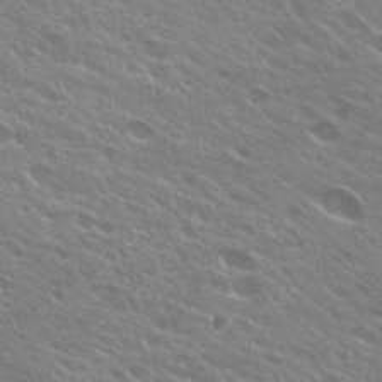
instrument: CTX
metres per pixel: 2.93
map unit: Hto
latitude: 24.9135
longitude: -37.7450
